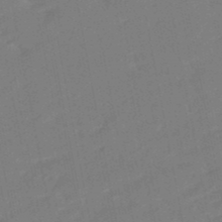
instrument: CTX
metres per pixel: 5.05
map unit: eHb
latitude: -47.8611
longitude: 88.4818
